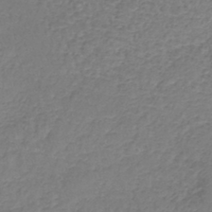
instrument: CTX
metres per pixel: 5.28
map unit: lHb
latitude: -41.6911
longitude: 73.0486
